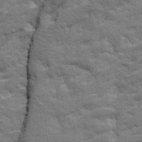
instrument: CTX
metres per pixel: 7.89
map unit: Ave
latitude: 19.5560
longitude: -129.9528
